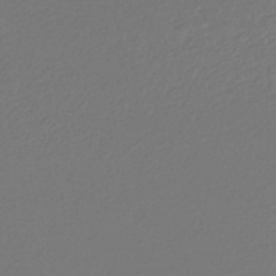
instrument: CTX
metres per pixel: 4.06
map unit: lHb
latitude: -43.9745
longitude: 72.4440
